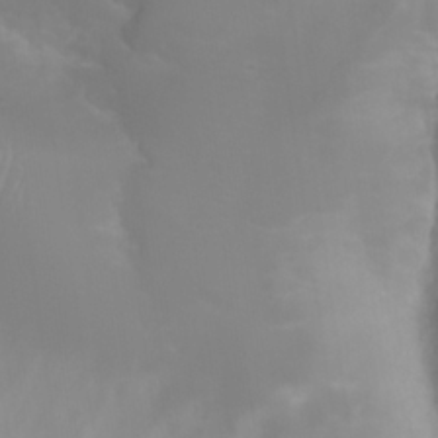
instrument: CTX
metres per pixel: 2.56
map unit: eHh
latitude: 24.5167
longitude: -62.9703
